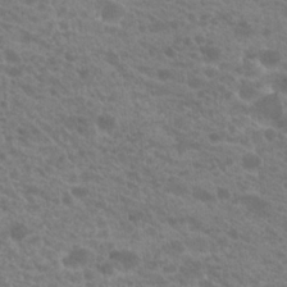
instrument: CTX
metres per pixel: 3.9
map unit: Hto
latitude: 20.9136
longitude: -38.3467
